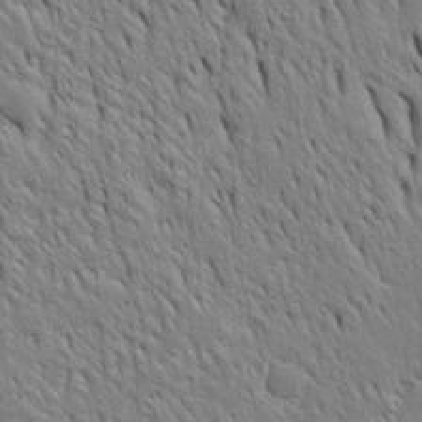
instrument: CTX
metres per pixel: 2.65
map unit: Htu
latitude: -4.4818
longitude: 151.2564
